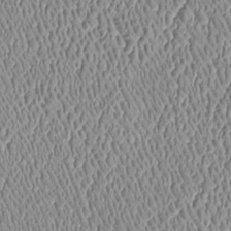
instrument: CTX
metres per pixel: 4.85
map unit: Htu
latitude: -6.2361
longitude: 157.4454
